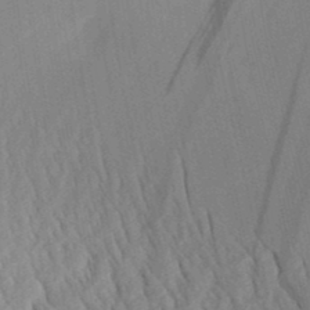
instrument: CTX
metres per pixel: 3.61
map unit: Aa
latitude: 28.6301
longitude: -138.5168
